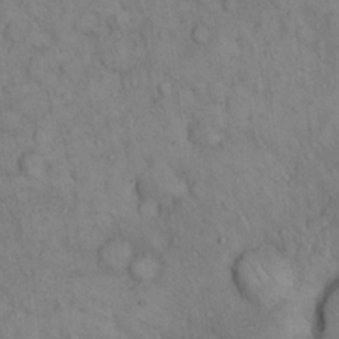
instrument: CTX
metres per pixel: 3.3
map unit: eHh
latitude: 16.1011
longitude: -63.4805
